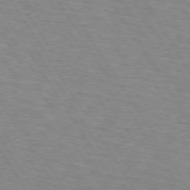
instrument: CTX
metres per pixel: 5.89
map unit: lApd
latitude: 73.5749
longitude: -72.5357
